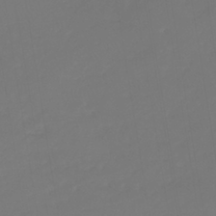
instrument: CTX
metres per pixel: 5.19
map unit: lHb
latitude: -39.0298
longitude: 68.3873
